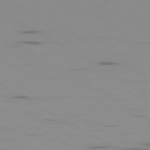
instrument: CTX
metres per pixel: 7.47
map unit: Ap
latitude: -80.1417
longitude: -101.7072
